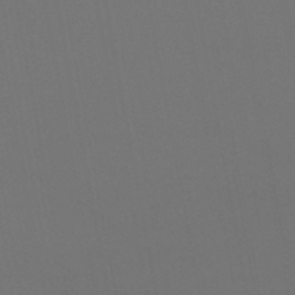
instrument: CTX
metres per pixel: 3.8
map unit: lHb
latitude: -46.9164
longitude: 68.5573
